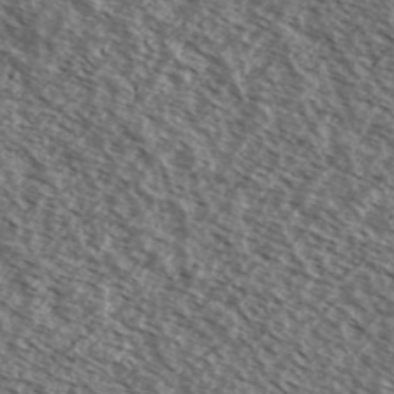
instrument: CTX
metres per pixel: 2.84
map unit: Ave
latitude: 38.3656
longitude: -109.1592
